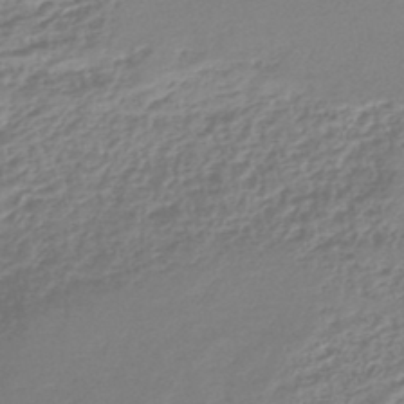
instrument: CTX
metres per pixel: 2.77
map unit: lHb
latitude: -45.2943
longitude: 73.5588
